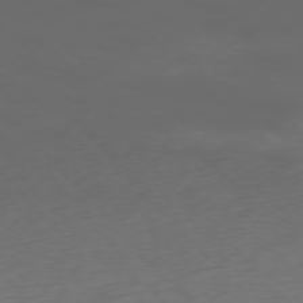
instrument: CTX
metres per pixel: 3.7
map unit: Ap
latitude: -76.4062
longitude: -63.9528
